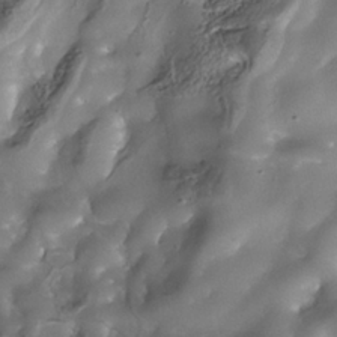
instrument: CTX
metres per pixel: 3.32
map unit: Nhe
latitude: -37.9556
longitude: -119.2348
